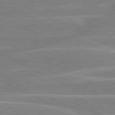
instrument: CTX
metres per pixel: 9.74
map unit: lApd
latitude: 80.7057
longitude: -125.6882
